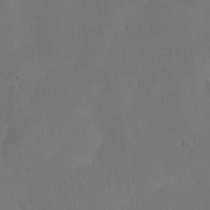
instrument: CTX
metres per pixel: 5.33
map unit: eHh
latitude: -7.7666
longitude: -69.0458
